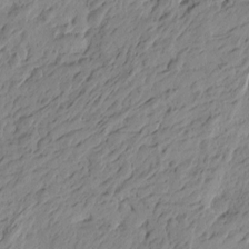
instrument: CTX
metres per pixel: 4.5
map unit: Htu
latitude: -4.9541
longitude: -179.5183
